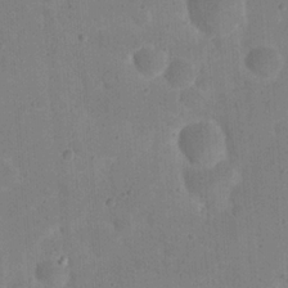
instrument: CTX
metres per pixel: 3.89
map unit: eHh
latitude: 21.0648
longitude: -63.2348
